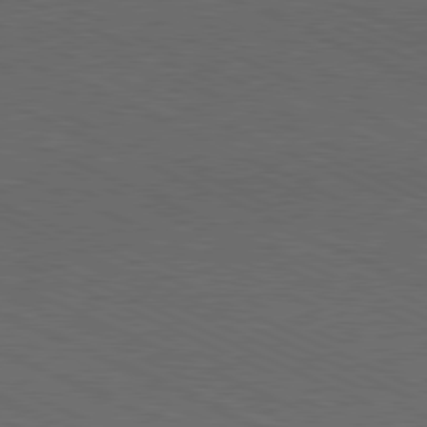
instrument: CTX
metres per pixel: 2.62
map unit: Hpe
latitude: -81.9178
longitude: 18.7652
